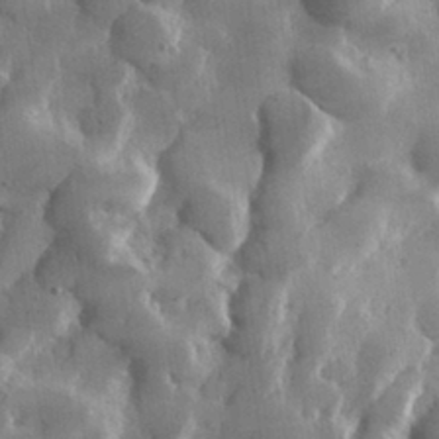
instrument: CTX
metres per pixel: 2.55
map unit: lHvf
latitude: 31.2726
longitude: -92.2900
